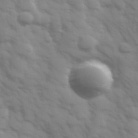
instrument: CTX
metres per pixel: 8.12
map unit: Hve
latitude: 32.6113
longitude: 150.3873
